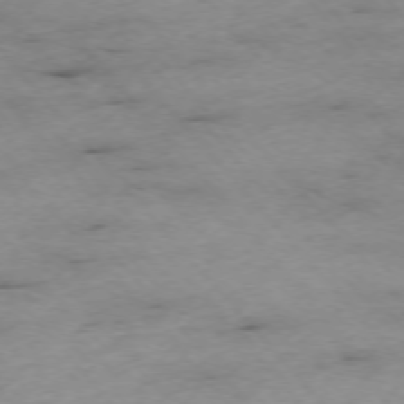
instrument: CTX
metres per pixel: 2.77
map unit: Ap
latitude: -75.6533
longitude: -87.9339
